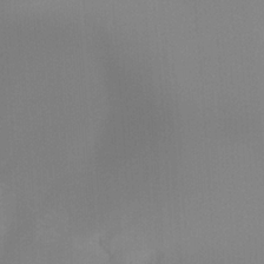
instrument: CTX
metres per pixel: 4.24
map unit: Ht
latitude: -15.5210
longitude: -53.0270
